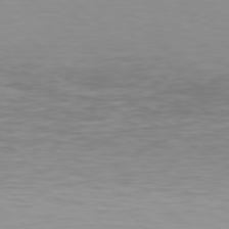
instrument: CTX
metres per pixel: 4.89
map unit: Hpe
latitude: 78.2523
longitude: -168.5735
